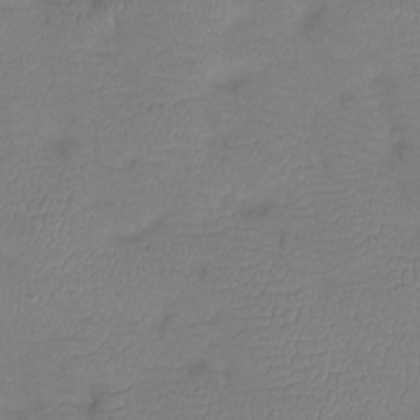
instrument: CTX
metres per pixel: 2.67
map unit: Htu
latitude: -13.6155
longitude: -45.3292
